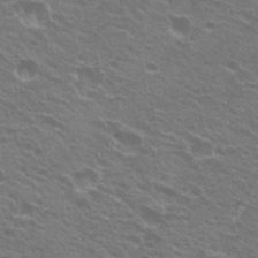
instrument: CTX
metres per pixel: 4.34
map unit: Hto
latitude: 22.9514
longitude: -31.0837
